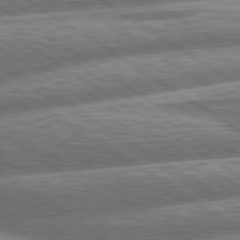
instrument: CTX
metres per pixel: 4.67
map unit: lApd
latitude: 79.9528
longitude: -159.6316
